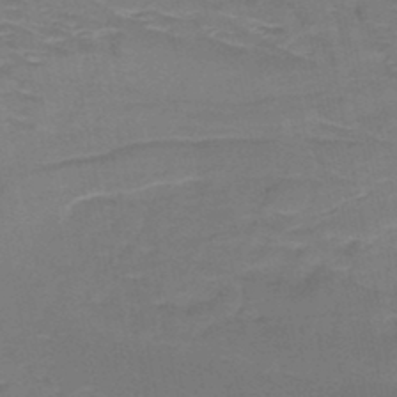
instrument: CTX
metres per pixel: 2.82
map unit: HNb
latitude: -49.0109
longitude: -46.8947
